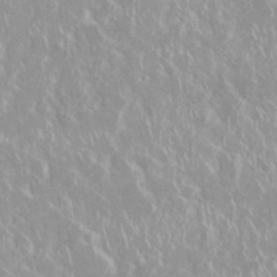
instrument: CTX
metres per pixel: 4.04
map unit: Nhu
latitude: 29.0080
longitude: -61.1214
